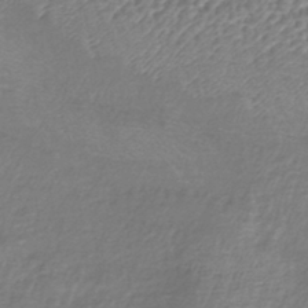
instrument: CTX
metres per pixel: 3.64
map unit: lHb
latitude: -42.9352
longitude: 76.0283
